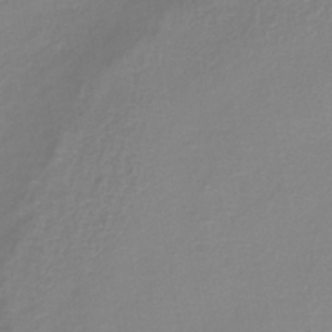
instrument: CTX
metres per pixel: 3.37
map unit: eAb
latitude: -35.8800
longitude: 51.8233
